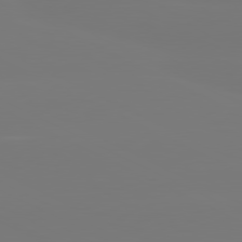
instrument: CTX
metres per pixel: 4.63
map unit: lApd
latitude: 80.6868
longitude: -149.0081
